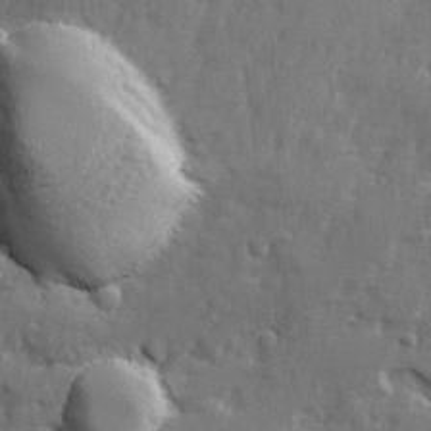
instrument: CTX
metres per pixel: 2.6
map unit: Ave
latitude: -7.6910
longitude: -117.4804
